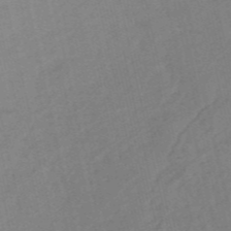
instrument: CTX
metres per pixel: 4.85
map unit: HNb
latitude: -54.2740
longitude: -45.9150
